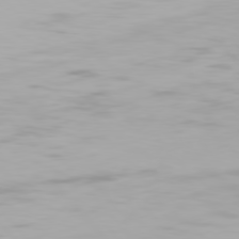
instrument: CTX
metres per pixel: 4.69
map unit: Hpe
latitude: 77.5938
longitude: -165.6694
